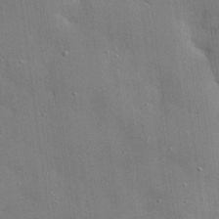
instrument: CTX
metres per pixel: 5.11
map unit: eHh
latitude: 23.8772
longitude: -89.1026
